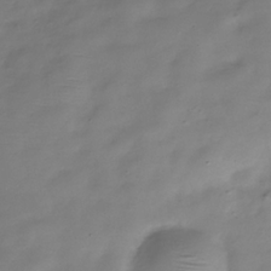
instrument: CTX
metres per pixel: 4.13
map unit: Hve
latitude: -32.2740
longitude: 90.9164
